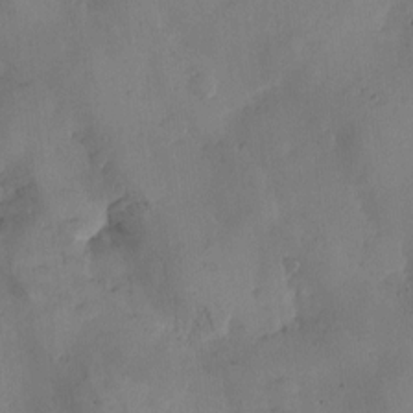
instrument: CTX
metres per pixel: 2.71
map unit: Htu
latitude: -3.1242
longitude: -176.5168
